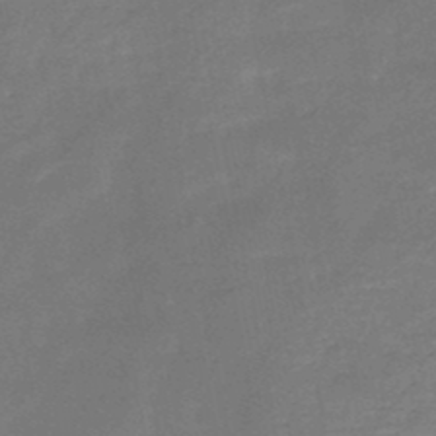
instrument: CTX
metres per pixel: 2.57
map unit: HNb
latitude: -48.7652
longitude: -39.3104
